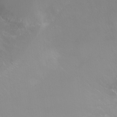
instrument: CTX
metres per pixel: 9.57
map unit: Ht
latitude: -14.7275
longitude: -43.0647
